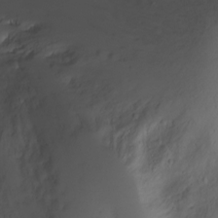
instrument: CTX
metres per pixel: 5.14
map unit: Ht
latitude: -3.8422
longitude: -29.1781
